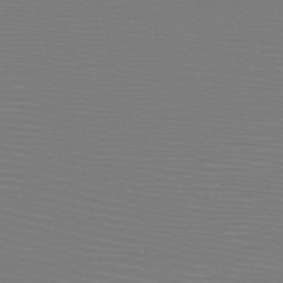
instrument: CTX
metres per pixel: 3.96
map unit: HNb
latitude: -49.4833
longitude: -43.0270
